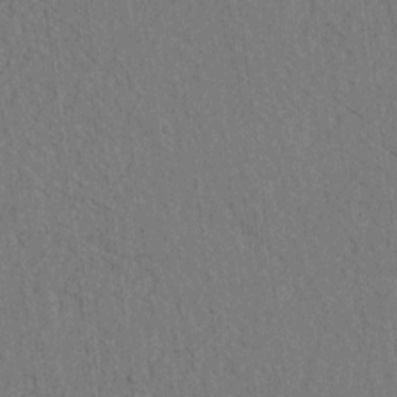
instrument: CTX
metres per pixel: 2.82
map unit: lAvf
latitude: 7.8205
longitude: 164.3496
